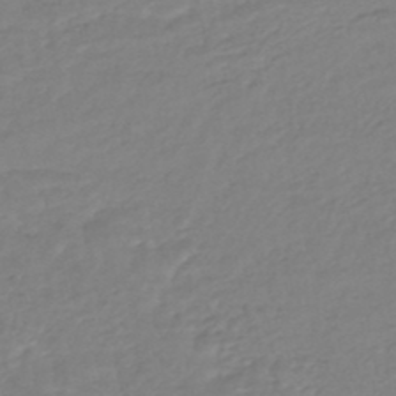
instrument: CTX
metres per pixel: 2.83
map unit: HNhu
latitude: -47.4832
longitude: 96.0283
